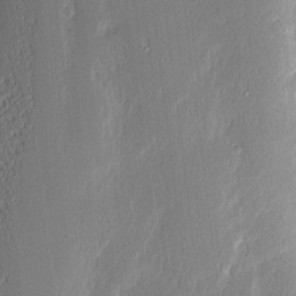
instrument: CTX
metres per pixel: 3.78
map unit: Nhu
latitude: 2.9136
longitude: -76.2333
